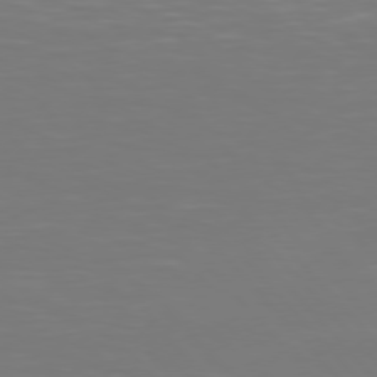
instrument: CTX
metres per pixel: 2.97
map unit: Hpe
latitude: 75.7828
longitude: -124.6301
